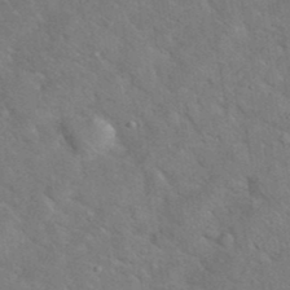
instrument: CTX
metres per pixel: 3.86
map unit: eHh
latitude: 38.1578
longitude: -65.3104
